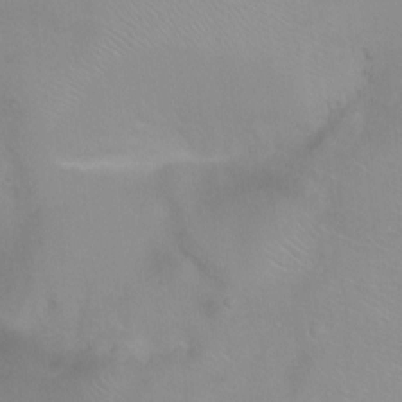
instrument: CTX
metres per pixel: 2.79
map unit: Ht
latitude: -5.4265
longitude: -28.6490
